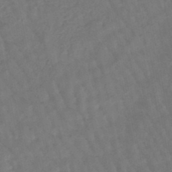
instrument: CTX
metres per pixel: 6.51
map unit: eHb
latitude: -46.4818
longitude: 80.8597
